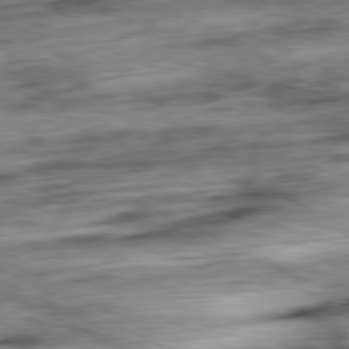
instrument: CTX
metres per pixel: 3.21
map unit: Ap
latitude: -80.9731
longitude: -72.3279
